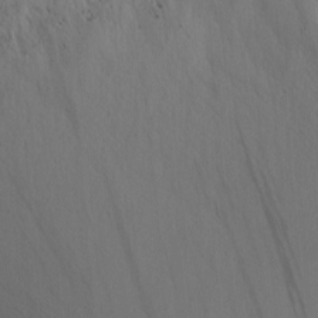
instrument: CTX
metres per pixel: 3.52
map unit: Nhu
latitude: -4.5196
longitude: -151.8016
